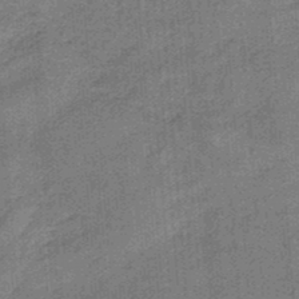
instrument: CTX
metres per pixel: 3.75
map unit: HNb
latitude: -34.5385
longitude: 57.4832
